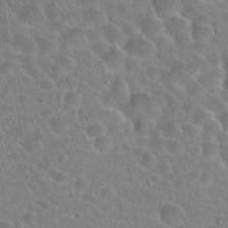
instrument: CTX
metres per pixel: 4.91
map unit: Hto
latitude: 23.1403
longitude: -45.9339
